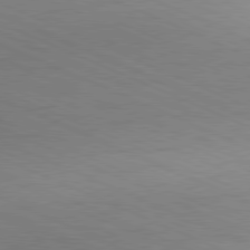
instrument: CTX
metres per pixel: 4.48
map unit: Ap
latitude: -81.6155
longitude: -83.4426
